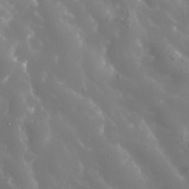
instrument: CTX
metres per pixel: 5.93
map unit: Nhe
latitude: -36.7274
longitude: -90.8758
